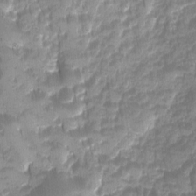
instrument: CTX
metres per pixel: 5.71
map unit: Ave
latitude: -11.0487
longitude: -119.9339
